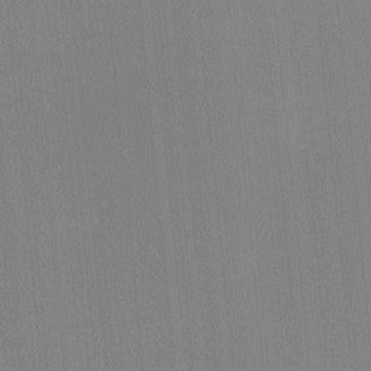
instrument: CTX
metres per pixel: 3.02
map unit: lHvf
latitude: -11.3132
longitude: -103.6505
